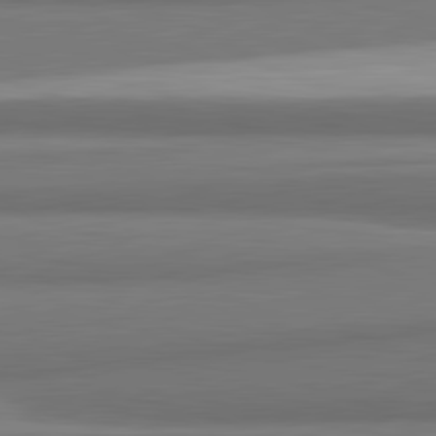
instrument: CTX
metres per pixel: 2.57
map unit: lApd
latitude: 81.9339
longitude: 173.1998
